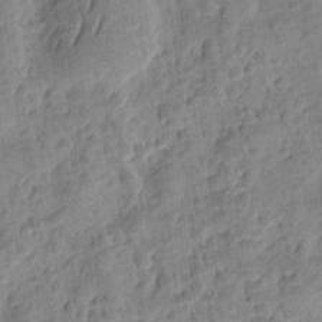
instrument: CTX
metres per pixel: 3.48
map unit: eHh
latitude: 8.6869
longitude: -74.4412
